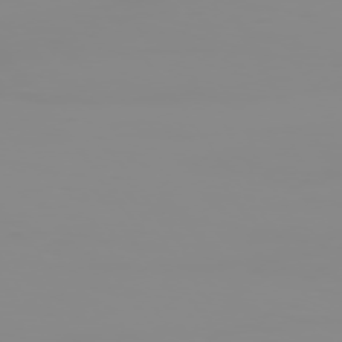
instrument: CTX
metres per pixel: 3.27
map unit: Hpe
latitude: 74.6302
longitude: -128.2333
